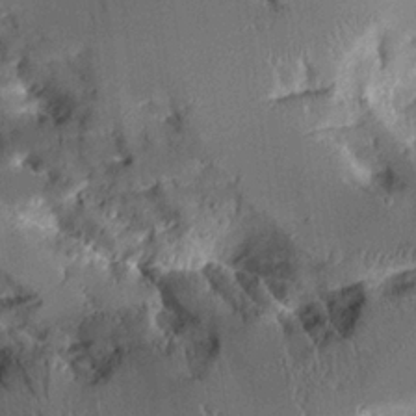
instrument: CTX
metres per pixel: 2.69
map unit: Aa
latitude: 10.5546
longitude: -125.9717
